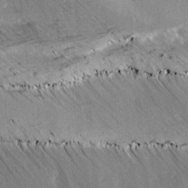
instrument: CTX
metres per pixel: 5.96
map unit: Ave
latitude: 8.2901
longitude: -104.5168
